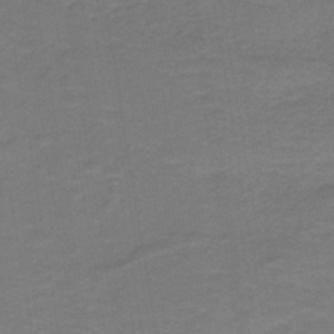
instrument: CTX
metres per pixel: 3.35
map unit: lHb
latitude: -42.3117
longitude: 53.5966
